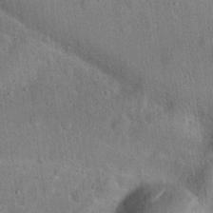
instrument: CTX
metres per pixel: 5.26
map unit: Hto
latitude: 19.4804
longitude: -52.4790
